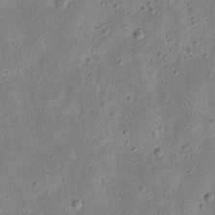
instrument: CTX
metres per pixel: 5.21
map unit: eHh
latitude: 9.2915
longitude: -72.3657
